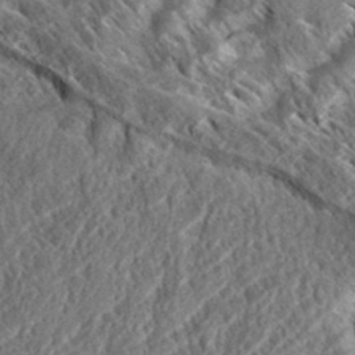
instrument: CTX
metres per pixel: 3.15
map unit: eHh
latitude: 37.3293
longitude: -138.0822
